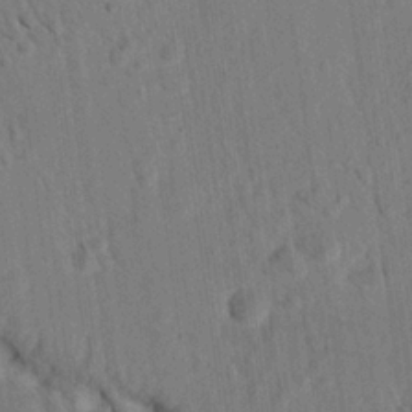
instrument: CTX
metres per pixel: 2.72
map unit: eHh
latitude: 24.6301
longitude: -80.3467
